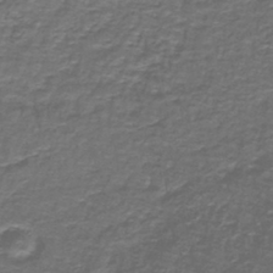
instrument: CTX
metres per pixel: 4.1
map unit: lHb
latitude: -42.8408
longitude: 55.8800
